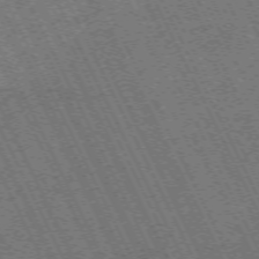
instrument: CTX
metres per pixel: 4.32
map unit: Hpe
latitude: -71.1053
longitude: 10.2551
